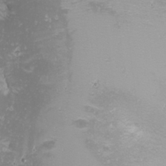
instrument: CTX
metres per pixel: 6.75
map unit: Nhu
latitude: -0.9542
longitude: -80.7057
